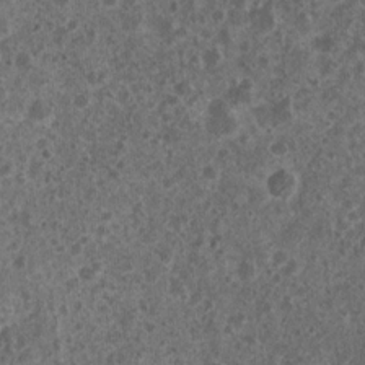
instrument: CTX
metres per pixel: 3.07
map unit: Nhu
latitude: 7.7261
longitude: -20.4034
